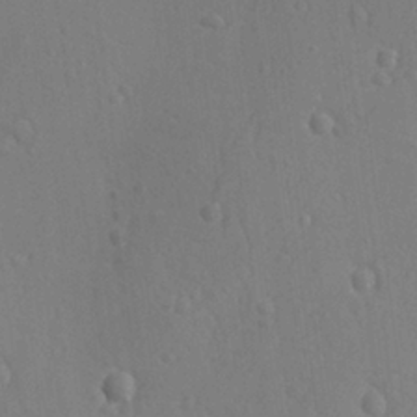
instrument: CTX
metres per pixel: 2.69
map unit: lAvf
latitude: -9.1620
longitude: -120.8002
